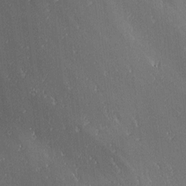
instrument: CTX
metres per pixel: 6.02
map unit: lAa
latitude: 1.4237
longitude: -115.9906
